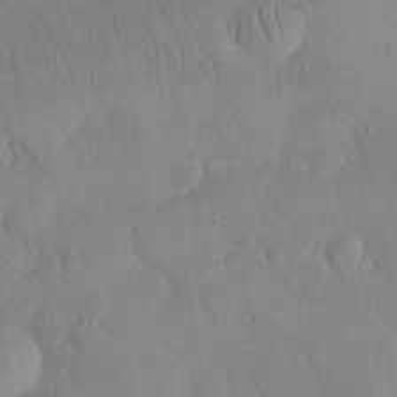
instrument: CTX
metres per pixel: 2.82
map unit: eHh
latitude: 24.9135
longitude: -66.1011
